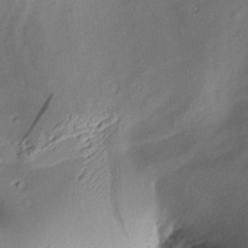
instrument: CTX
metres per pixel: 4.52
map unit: Aa
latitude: 9.8961
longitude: -142.5168
